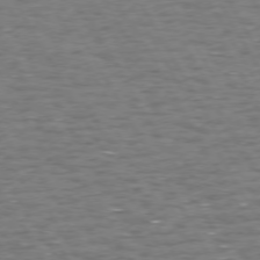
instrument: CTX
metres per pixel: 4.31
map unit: Hpe
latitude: 72.4979
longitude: -123.0458
